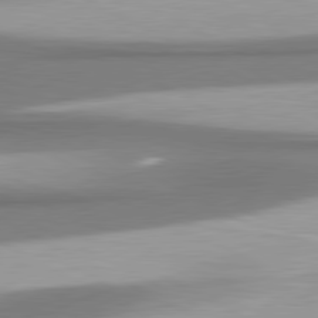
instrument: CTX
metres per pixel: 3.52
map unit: lApd
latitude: 80.6868
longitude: 176.1984
